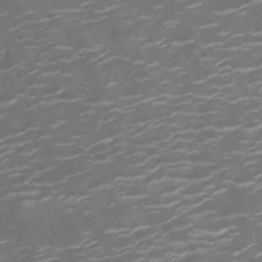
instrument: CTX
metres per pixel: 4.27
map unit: Ht
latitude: -10.2551
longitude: -19.1781
